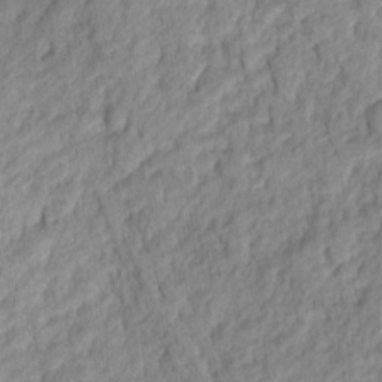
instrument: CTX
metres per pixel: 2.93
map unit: Hto
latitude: 7.3293
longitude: -37.2915
